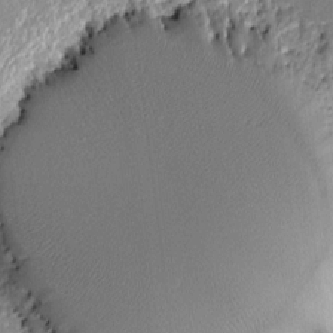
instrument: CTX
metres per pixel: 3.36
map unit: Htu
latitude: -3.3887
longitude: 176.0094
